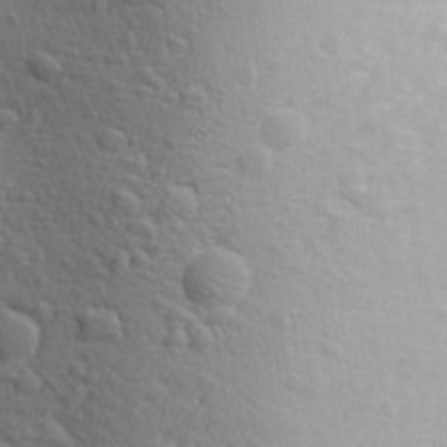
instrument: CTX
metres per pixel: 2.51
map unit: Aa
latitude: 27.1781
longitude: -144.2333
